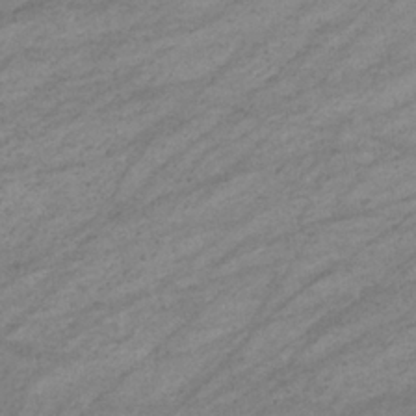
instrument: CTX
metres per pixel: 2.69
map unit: eHb
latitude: -33.8234
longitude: 70.9731
